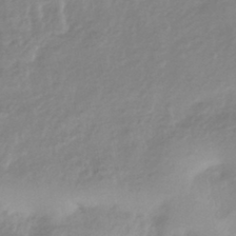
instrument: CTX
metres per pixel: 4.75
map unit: HNhu
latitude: -44.2740
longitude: 96.6330
